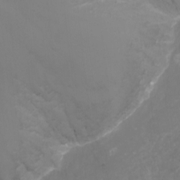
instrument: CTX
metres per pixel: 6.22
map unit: Nhu
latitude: -11.8800
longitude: -74.8947
